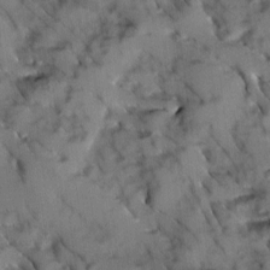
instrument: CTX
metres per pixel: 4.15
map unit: Ave
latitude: 8.6869
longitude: -103.3292
